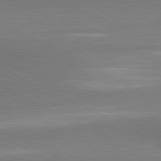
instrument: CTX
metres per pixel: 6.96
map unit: lApd
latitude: 80.9892
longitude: 161.8989
